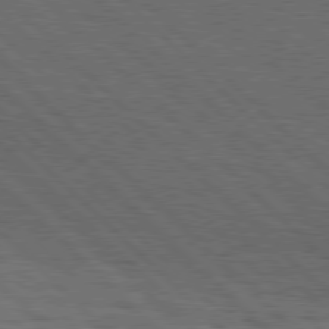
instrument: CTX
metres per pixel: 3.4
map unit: Hpe
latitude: 77.6505
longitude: -127.0837
